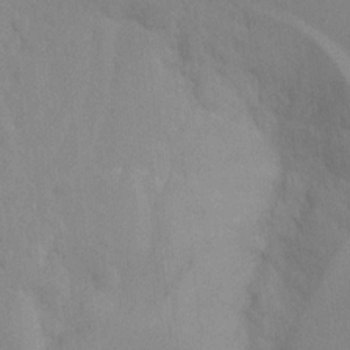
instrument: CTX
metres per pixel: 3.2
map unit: Hto
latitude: -8.0094
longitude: -48.5924
